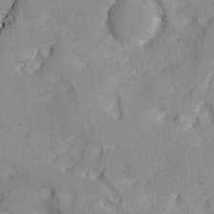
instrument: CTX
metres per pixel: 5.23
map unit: Ave
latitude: -9.3698
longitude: -117.4049
